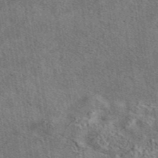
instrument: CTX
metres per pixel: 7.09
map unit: eAb
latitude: 43.0836
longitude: 112.2740
